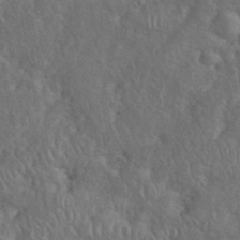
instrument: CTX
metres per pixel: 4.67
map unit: eHh
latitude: 38.1956
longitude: -57.7071
